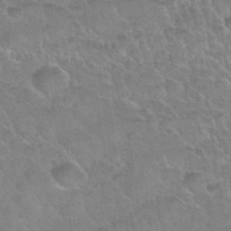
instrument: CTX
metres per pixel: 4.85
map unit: Nhu
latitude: 31.6505
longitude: -51.9528
